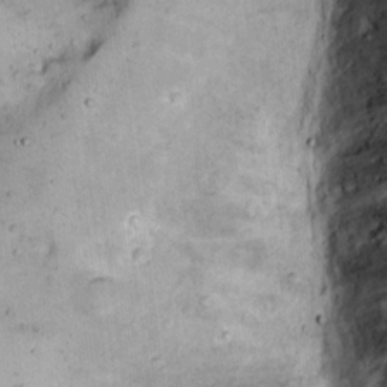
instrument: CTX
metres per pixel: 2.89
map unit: eHh
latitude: 14.6491
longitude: -64.1389
